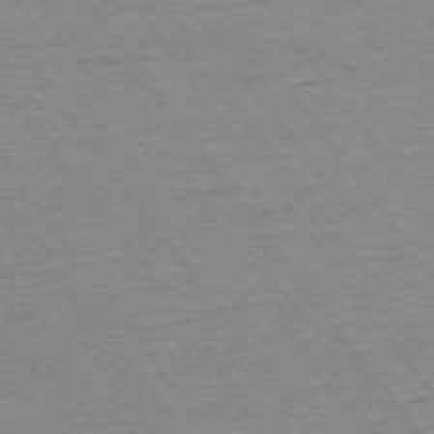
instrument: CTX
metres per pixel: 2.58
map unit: Ap
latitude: -74.3873
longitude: -82.5356
